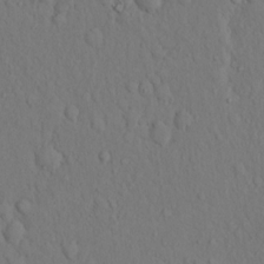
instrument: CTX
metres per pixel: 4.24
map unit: Hto
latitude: 14.3846
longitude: -61.8394
